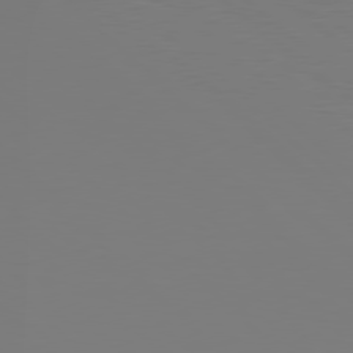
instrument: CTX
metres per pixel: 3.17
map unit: Hpe
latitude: 78.3279
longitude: -161.9528
